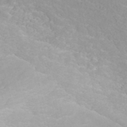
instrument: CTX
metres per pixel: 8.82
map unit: ANa
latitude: 40.1199
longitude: 23.4077
